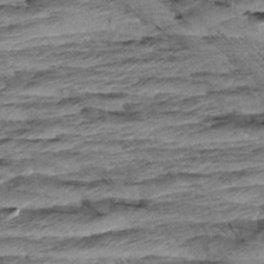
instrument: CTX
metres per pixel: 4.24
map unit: Aa
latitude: 8.3090
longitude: -137.3482
